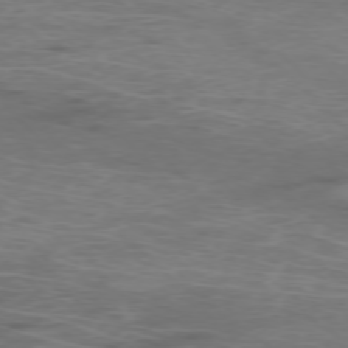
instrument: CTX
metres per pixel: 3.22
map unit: Ap
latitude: -76.0661
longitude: -68.8380
